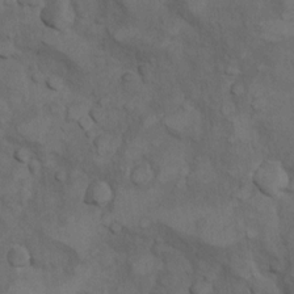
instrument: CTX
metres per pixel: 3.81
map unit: Nhu
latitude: 9.3104
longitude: -25.2159
